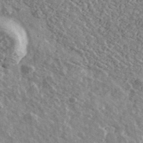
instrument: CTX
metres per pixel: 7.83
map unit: Ave
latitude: 40.6490
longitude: -108.0633
